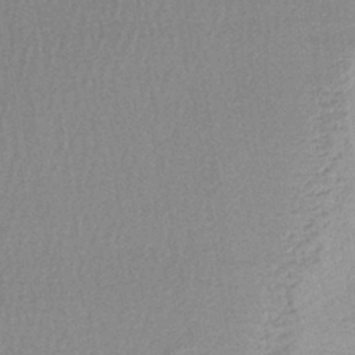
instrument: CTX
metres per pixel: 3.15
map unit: lHb
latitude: -40.0661
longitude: 70.9731
